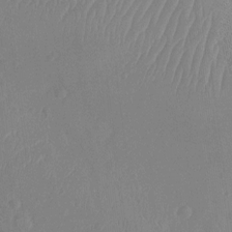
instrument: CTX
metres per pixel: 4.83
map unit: Nhu
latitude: -11.7856
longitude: -22.0822
